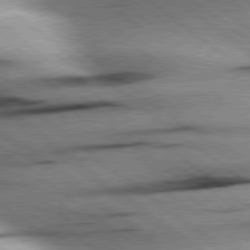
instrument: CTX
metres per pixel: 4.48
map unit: Hpe
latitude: 78.8758
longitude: -154.3656
